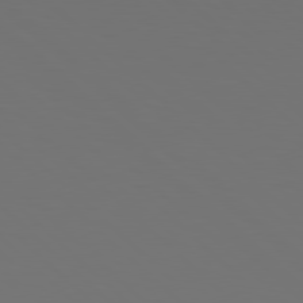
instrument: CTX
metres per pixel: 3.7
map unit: Hpe
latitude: 78.2334
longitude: -175.4238
